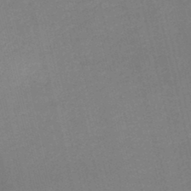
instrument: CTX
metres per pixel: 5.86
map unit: HNb
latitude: -44.8975
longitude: -37.8584
